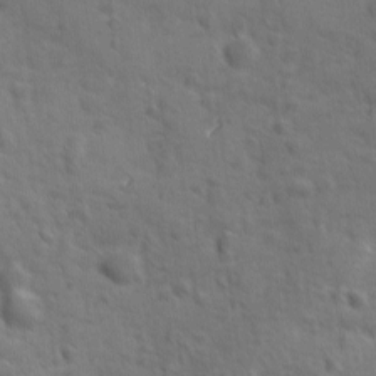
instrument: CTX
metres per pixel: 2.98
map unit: Ave
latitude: -9.8233
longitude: -119.5749
